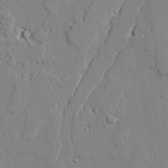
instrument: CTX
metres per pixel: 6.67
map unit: lAvf
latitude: 25.7638
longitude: -110.4601
